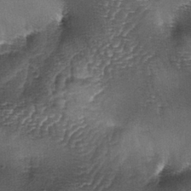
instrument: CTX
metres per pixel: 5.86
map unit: lAa
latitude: -4.8030
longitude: -128.0633
